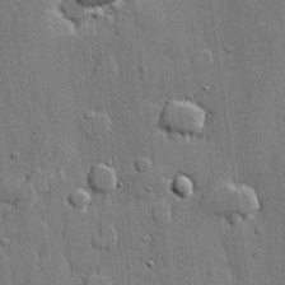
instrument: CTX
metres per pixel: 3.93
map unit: lHvf
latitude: 21.1781
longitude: 145.6722
